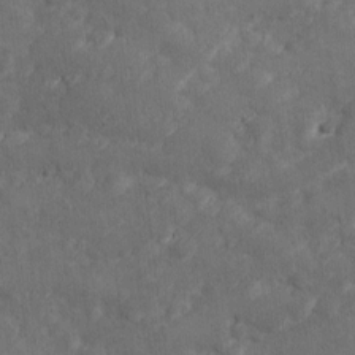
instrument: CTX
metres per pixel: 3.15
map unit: Ave
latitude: 10.5546
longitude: -105.8584
